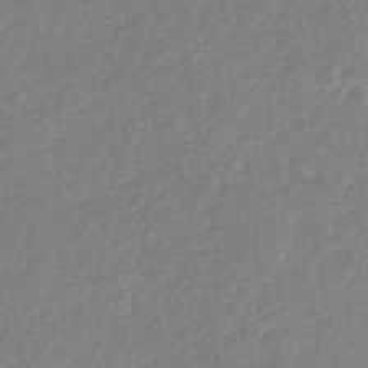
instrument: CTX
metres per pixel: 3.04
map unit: eHb
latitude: -35.2376
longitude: 77.1998
